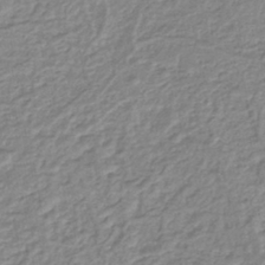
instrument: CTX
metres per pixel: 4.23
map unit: lHb
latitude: -41.5021
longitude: 62.0472
